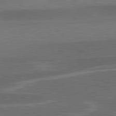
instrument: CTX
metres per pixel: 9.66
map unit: lApd
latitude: 79.4049
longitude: -91.6694
